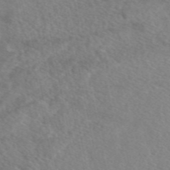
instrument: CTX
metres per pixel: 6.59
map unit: eAb
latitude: 48.2522
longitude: 117.5588
